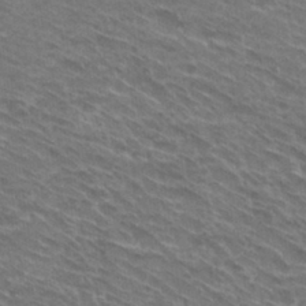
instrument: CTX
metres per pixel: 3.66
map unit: Hto
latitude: 30.7813
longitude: -44.9325
